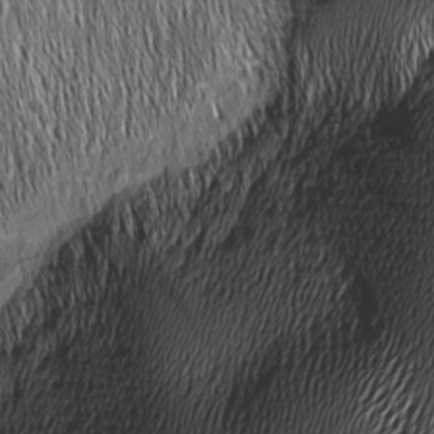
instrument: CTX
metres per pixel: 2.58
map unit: Nhu
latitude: -5.8233
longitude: -150.6868
